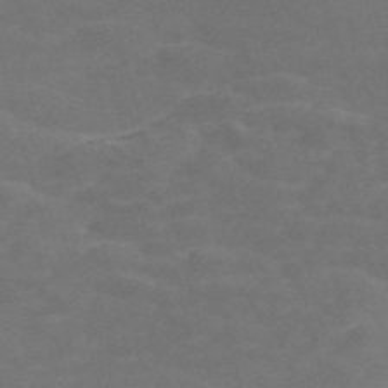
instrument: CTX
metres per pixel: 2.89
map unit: Nve
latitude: -58.3684
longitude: 56.8786
